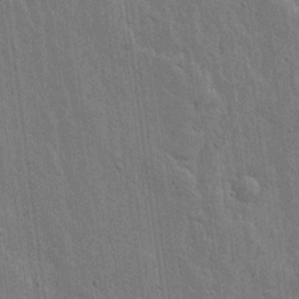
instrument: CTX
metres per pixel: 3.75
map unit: lHvf
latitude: 17.6316
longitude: -116.4790
